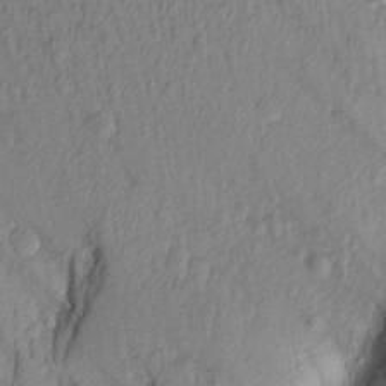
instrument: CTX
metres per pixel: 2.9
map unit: Aa
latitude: 15.3860
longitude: -146.2712
